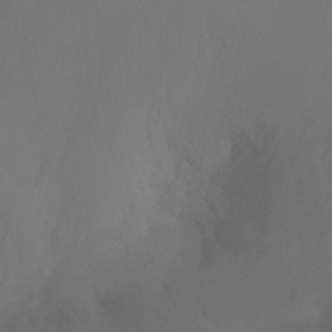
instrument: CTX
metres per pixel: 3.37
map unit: Ht
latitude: -4.9541
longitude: -26.9136
